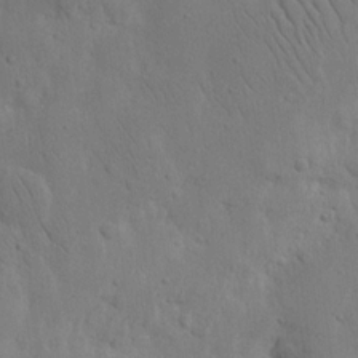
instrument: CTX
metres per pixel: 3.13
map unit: Nhu
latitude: 15.6505
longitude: -75.1025
